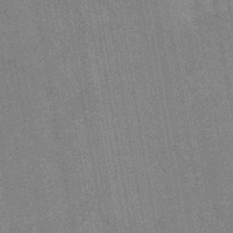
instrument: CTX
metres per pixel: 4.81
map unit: HNb
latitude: -44.5952
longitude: -37.9339
